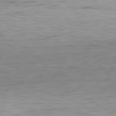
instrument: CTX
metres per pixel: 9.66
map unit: Ap
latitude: -81.7289
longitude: -78.6113
